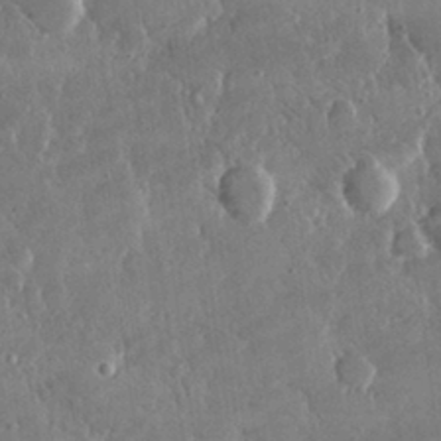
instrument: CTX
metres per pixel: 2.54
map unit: lHvf
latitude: 30.4790
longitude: -93.2726
